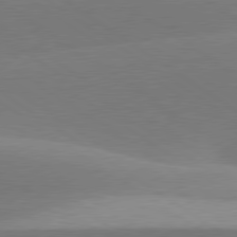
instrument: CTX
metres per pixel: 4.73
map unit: lApd
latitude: 79.8961
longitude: -94.4979
